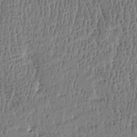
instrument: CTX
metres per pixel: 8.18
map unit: Htu
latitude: -4.5007
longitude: 175.8611
